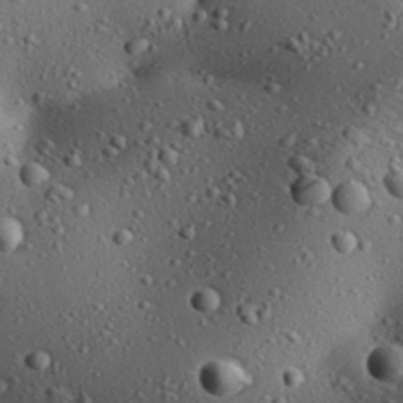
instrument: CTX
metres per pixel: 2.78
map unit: Aa
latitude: 31.3104
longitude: -134.3656
